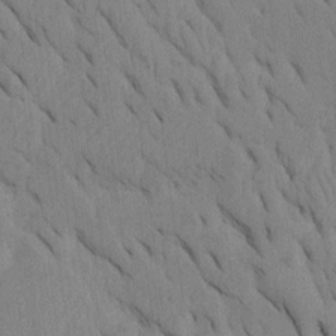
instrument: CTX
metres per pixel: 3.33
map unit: Htu
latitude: -3.6532
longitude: 152.3873
